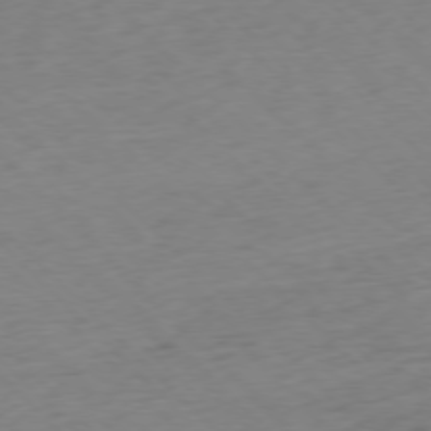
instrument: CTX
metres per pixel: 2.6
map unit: Ap
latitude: -77.1242
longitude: -79.8961
